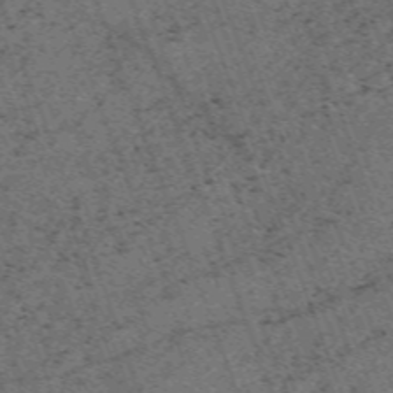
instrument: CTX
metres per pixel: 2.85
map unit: HNb
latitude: -54.8786
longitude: -48.1956
